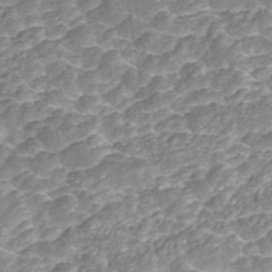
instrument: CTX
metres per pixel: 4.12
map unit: ANa
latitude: 45.1970
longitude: 20.9352
